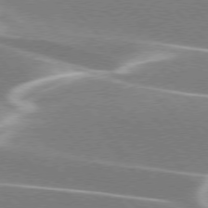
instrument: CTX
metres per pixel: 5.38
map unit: lApd
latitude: 76.1011
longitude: -63.7261
